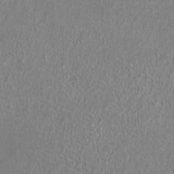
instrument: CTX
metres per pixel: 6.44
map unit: HNhu
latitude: -0.8219
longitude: 0.5763
